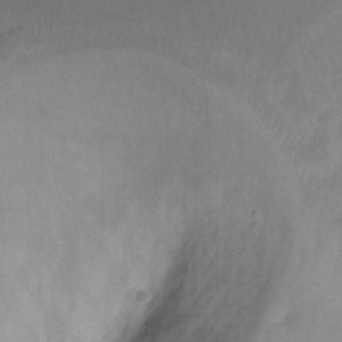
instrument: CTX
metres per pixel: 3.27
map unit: Ht
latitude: 3.7827
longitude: -29.4237
